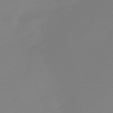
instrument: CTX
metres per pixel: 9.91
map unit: HNb
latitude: -46.3117
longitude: 56.0850
